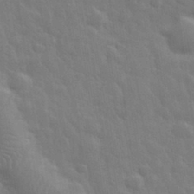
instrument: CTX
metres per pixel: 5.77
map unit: eHh
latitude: 32.7624
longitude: -70.2900
